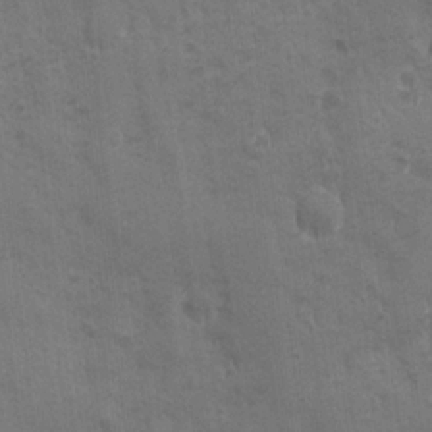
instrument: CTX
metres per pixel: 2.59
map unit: Ave
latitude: -7.7288
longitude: -120.4223
